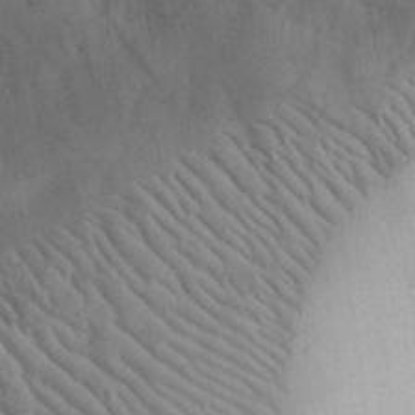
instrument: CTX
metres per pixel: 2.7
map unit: eHh
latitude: 30.7813
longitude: -70.4601
